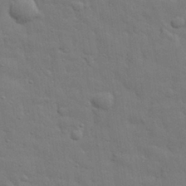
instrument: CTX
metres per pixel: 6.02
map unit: eHh
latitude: 29.7260
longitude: -75.5938
